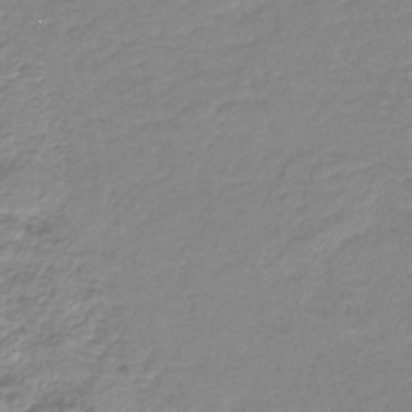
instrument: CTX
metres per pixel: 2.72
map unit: lHb
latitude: -40.6329
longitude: 52.2172
